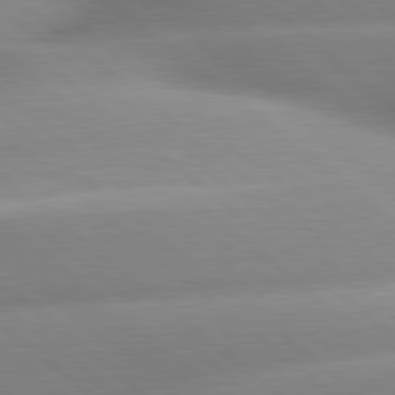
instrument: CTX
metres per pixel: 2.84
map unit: lApd
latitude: 80.0822
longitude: -160.0822
